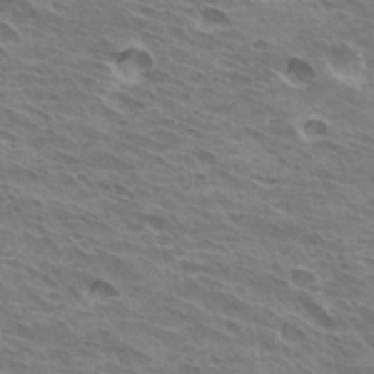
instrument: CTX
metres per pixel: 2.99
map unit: Hto
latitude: 31.8017
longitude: -40.9324
